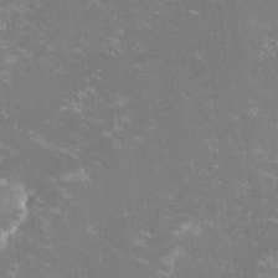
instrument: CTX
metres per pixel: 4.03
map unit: lHvf
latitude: -14.4629
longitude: -100.3656
